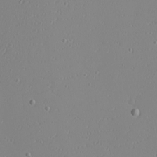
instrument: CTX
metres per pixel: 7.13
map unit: eHh
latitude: -6.5007
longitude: -80.6113
